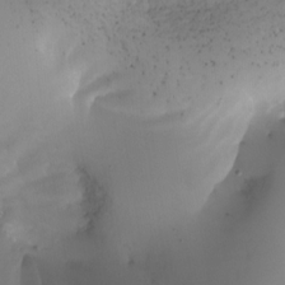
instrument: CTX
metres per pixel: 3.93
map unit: Nhu
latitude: -12.2551
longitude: -49.7450
